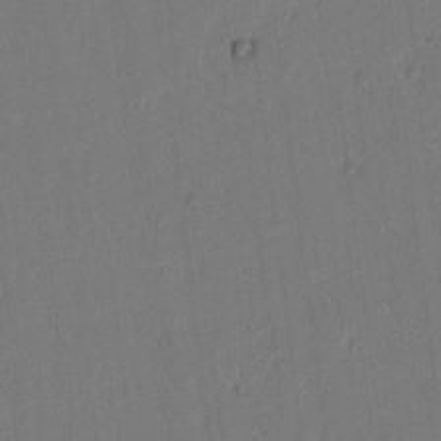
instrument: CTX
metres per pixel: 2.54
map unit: lAvf
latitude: 9.3482
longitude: 167.8044
